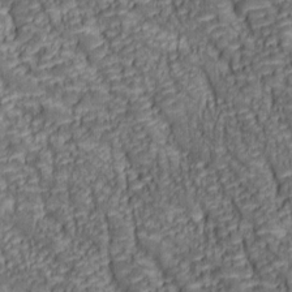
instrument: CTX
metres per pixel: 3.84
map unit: lAa
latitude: 6.7246
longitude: -116.0444
